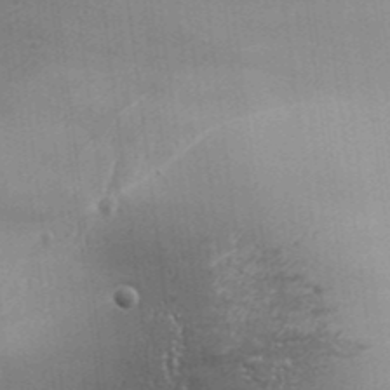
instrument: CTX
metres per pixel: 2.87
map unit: Aa
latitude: 33.7261
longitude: -135.6316
